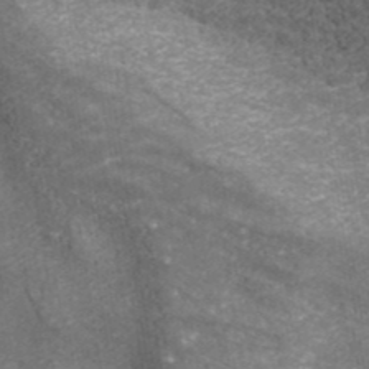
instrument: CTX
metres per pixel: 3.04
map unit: ANa
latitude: 41.4993
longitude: 26.7841
